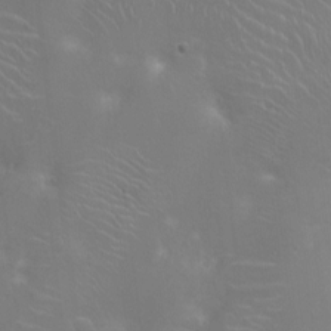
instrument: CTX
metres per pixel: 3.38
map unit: Ht
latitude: -14.7086
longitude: -40.6112
